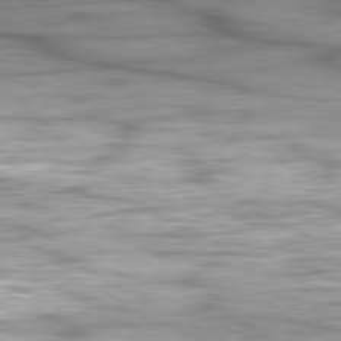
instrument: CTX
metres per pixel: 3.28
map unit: Hpe
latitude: -80.9353
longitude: 18.8219
